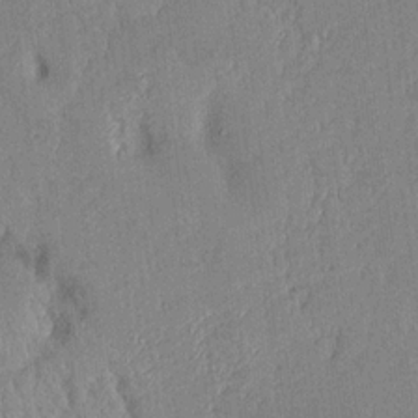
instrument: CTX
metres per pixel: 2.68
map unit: Aa
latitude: 16.6679
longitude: -148.3656
